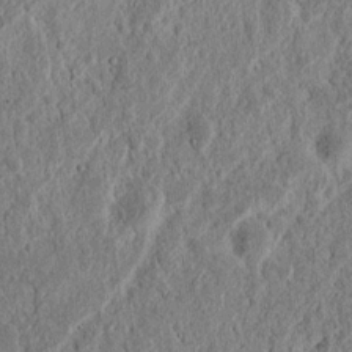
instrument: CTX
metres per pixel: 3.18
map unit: Nhu
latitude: 14.4034
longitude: -74.0255
